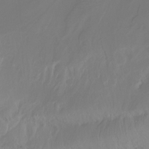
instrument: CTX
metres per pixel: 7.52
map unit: Ht
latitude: -15.2565
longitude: -54.1200
